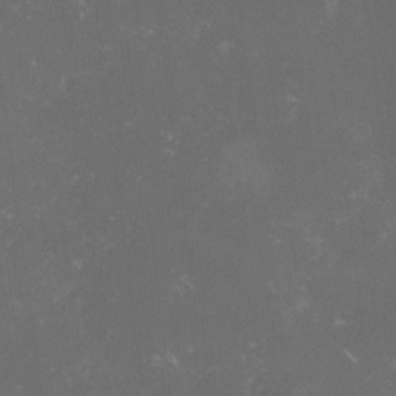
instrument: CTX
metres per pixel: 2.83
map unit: lHvf
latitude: -13.5021
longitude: -101.0836
